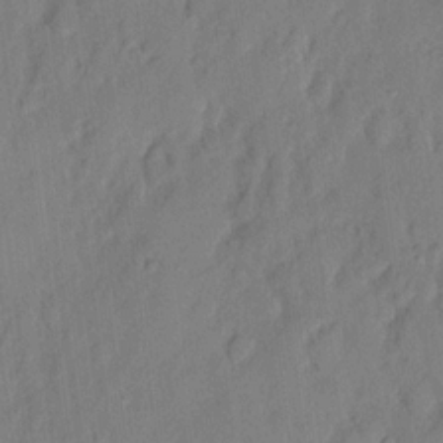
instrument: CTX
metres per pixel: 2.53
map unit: eHh
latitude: 4.5546
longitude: -76.9891
